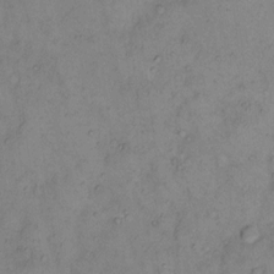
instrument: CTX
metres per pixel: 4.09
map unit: eHh
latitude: 11.6127
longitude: -62.6491
